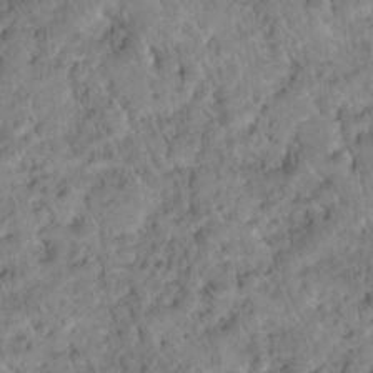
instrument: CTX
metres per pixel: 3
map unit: Hto
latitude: 18.4412
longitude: -37.5371
